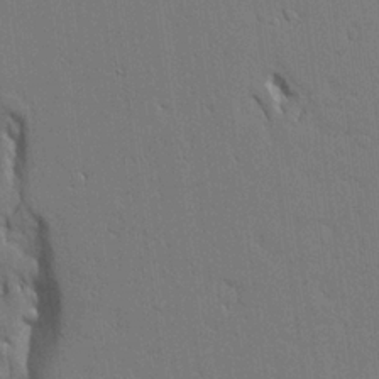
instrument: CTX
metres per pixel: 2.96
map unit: Aa
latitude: 21.9528
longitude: -124.9324
